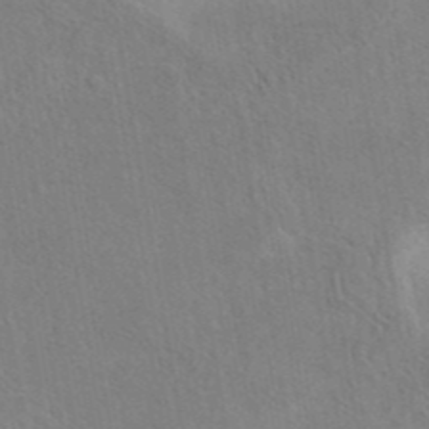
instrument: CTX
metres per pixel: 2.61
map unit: eAb
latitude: 42.0444
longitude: 110.9730
